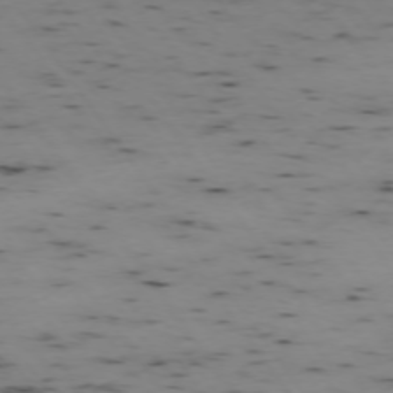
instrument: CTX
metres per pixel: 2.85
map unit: Hpe
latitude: -74.3307
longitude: 2.6707
